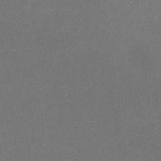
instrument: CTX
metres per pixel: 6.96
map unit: lHb
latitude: -35.0864
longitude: 68.2739
